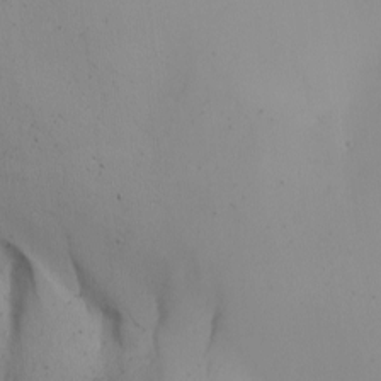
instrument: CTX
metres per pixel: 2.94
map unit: Nhu
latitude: -5.0297
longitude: -95.0648
